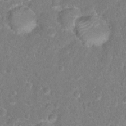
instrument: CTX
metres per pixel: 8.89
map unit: Hto
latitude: 17.1403
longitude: -41.6693
